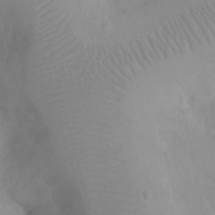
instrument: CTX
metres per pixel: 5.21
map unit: eHh
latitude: 24.4790
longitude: -66.3656
